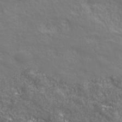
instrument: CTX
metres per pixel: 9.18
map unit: eHh
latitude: 42.9136
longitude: -90.8758
